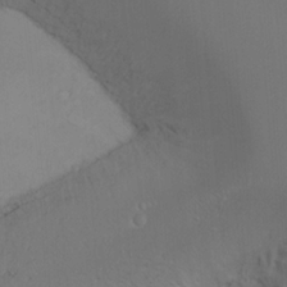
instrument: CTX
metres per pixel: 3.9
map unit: Htu
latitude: -6.8219
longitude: -67.0080
